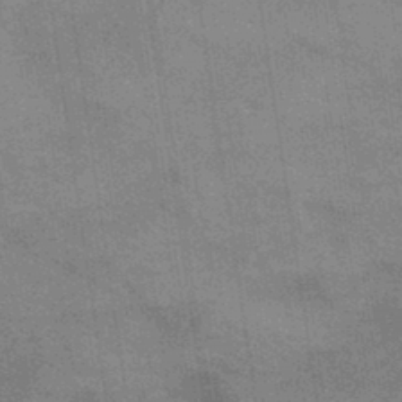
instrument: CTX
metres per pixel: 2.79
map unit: lHb
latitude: -40.3117
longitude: 75.6533
